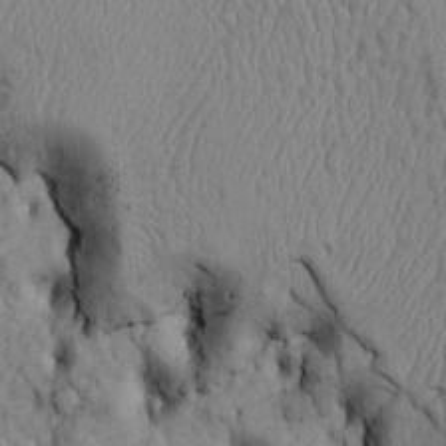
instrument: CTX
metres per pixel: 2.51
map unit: Htu
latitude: -6.3684
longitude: 156.0661
